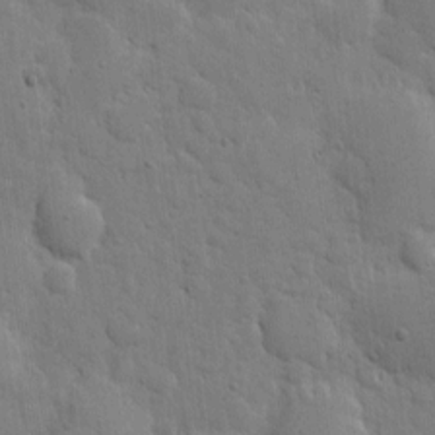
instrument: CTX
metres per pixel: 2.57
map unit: eHh
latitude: 5.5560
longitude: -70.9136
